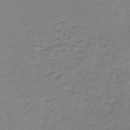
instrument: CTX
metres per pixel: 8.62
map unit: lHb
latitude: -41.6533
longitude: 59.8233
